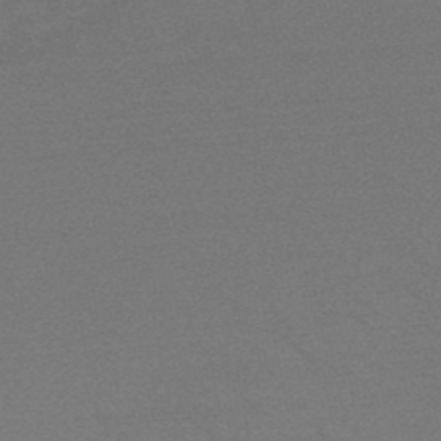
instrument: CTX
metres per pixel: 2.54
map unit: HNb
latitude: -49.1242
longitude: -48.6490
